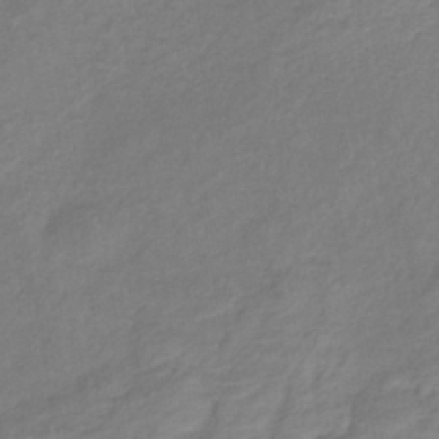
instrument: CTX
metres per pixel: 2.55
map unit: lHb
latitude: -36.6329
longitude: 72.5196
